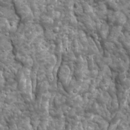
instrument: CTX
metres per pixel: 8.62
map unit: Ave
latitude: 16.6491
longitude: -133.6694
